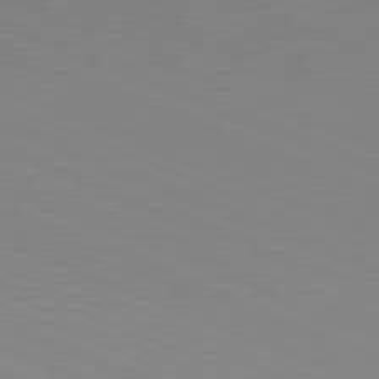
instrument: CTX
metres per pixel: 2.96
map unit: lApd
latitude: 81.7827
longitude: -169.3104
